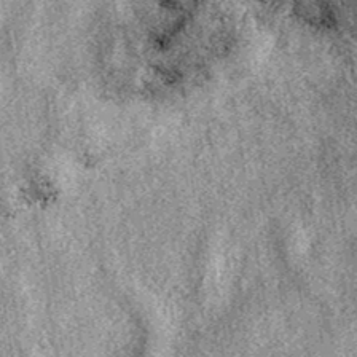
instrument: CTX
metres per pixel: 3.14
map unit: eAb
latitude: 39.5371
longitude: 111.5777
